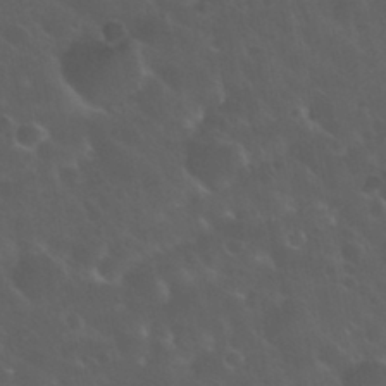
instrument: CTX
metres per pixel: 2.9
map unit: Nhu
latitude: 31.0270
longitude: -55.1025
